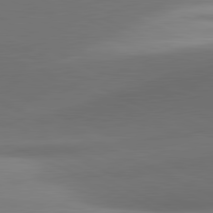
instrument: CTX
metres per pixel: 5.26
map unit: lApd
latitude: 81.2537
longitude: 130.7274
